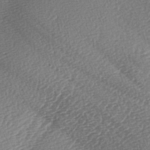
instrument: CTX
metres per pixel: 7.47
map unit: lAa
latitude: -2.7274
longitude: -128.7435
